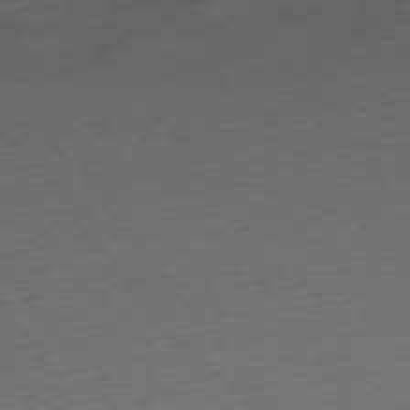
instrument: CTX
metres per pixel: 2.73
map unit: Ap
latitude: -75.0676
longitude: -83.1214
